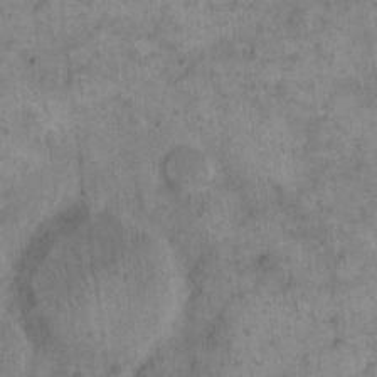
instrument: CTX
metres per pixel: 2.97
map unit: eHh
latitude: 14.6302
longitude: -66.7624
